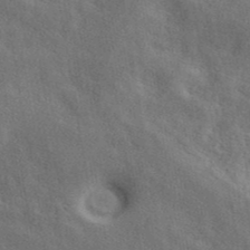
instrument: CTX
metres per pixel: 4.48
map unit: ANa
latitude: 42.4412
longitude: 49.7478
